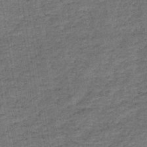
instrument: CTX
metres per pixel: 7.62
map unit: lHb
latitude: -39.6911
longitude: 67.8045
